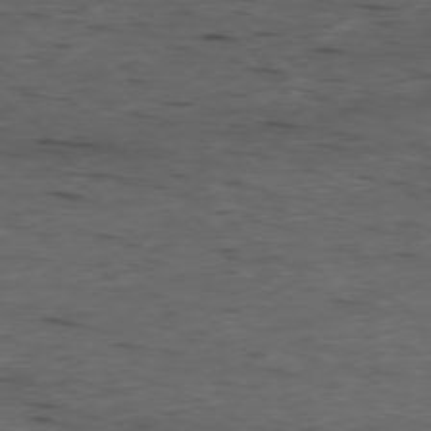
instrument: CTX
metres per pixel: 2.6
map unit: Ap
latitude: -79.7477
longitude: -59.1025
